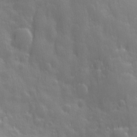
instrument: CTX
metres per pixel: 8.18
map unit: Ave
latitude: 12.9703
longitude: -104.3090
